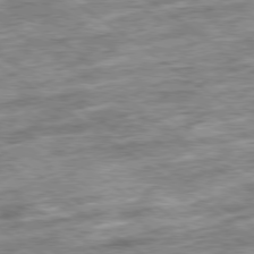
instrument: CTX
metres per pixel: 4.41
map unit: Ap
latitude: -79.6910
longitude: -47.6694
